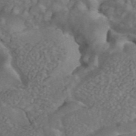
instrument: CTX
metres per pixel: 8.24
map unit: ANa
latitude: 43.9339
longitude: 30.3495
